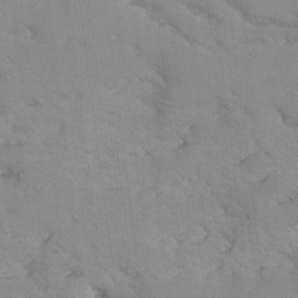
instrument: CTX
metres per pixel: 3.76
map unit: Ave
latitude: -9.7855
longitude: -117.3104
